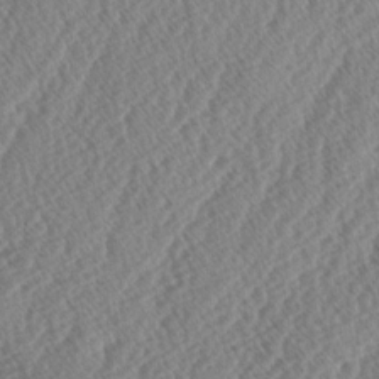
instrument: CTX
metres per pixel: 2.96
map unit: lAa
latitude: -3.0486
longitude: -129.2159
